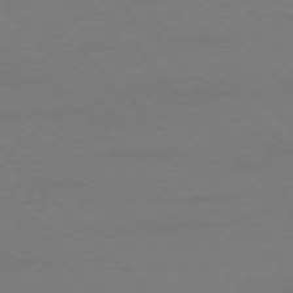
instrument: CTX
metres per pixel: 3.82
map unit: Ap
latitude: -75.3321
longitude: -78.3845
